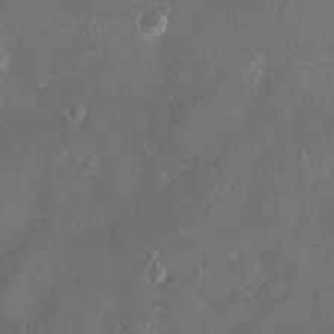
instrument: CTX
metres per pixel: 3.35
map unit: Hve
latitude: -10.5763
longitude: 174.7085
